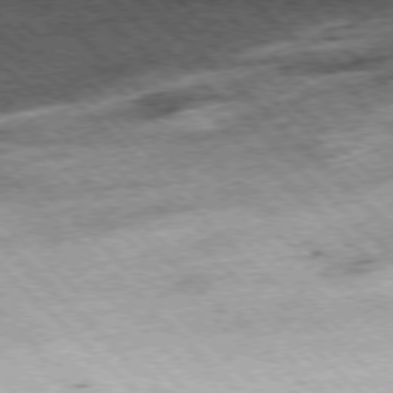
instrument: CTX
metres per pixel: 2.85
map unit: Hpe
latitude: -77.4454
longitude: 14.0283
